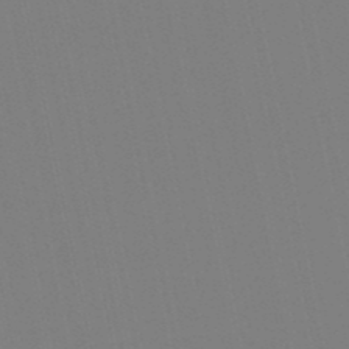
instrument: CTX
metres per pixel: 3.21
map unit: lHb
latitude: -49.4833
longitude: 75.2754
